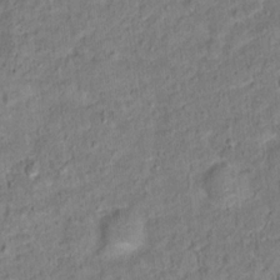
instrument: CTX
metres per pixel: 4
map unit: Hto
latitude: 14.2901
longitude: -39.0836
